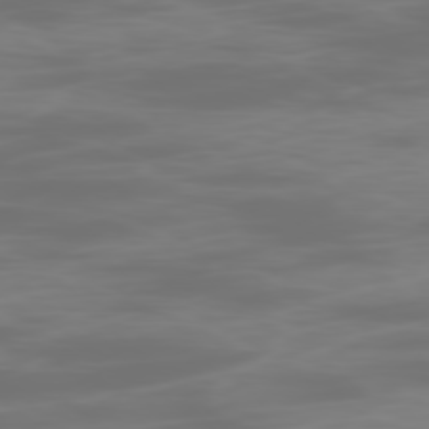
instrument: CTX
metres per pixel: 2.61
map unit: Ap
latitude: -78.9163
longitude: -70.3089
